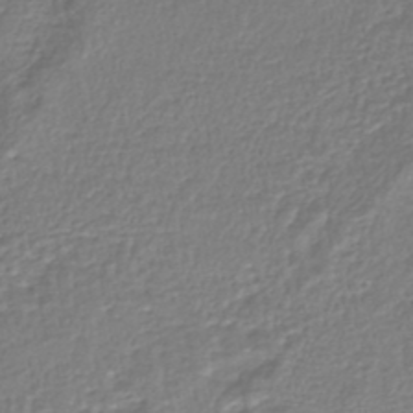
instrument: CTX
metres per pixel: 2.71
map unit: HNhu
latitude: -46.5762
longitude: 103.2565
